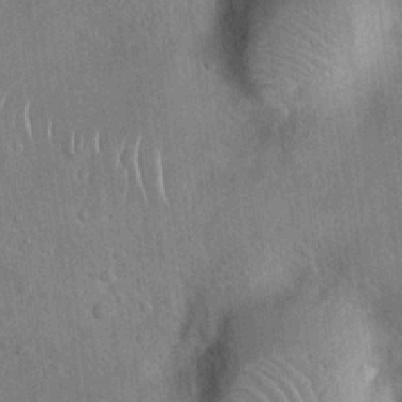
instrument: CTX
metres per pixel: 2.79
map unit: Hto
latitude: 19.4615
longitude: -52.4790
